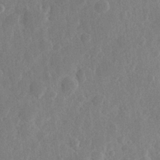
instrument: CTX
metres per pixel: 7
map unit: Hve
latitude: 25.6127
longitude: 149.9367
